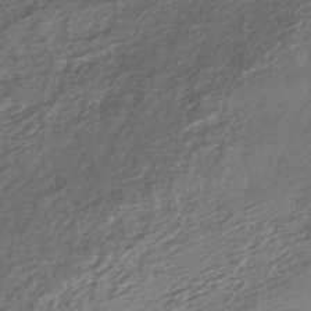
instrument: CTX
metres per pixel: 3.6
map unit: HNhu
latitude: -44.3495
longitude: 95.4643
